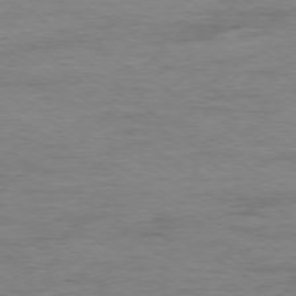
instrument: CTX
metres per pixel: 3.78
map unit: Ap
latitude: -79.2187
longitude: -83.9528
